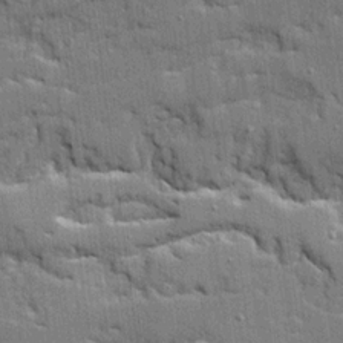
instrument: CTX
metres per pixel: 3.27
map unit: Ave
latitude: 20.2712
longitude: -128.8758
